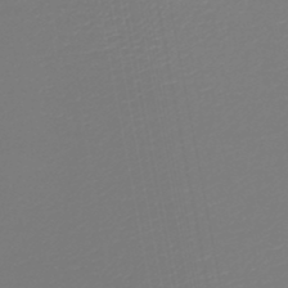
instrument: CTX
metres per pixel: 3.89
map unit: lHb
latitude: -46.8408
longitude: 74.4251
